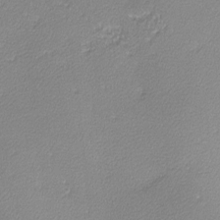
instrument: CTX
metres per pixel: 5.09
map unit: lHvf
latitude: -12.6519
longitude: -102.3845
